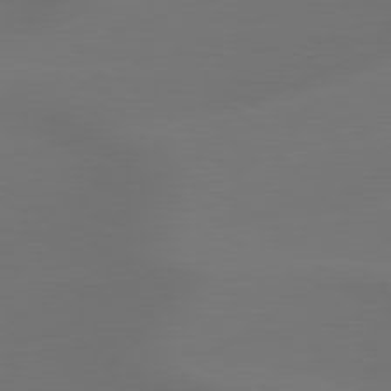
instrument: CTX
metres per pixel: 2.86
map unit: Hpe
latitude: 78.5735
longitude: -129.1214
